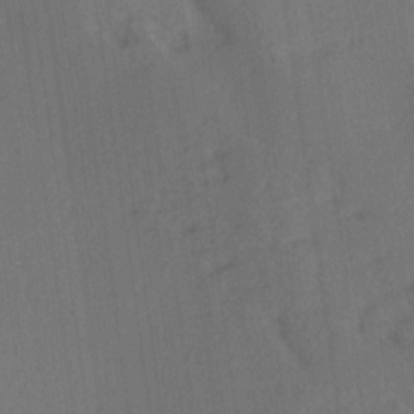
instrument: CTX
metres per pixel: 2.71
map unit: Ave
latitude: 17.4804
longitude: -138.3656
